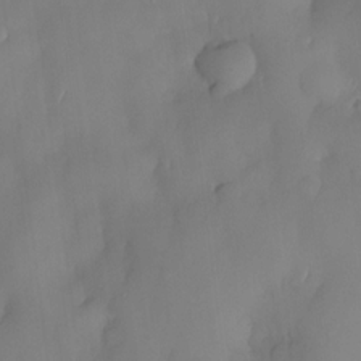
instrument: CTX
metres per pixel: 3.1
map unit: eHh
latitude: -22.8597
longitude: 15.5777
